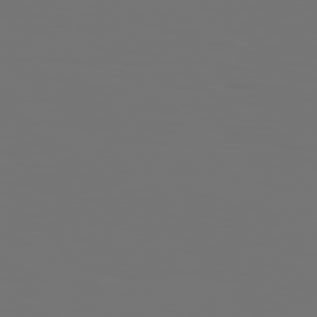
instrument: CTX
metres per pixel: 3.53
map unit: Hpe
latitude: 76.7435
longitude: -135.9717
